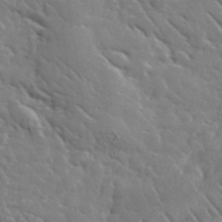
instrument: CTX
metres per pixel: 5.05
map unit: lHvf
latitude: 37.2537
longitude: -91.7261
